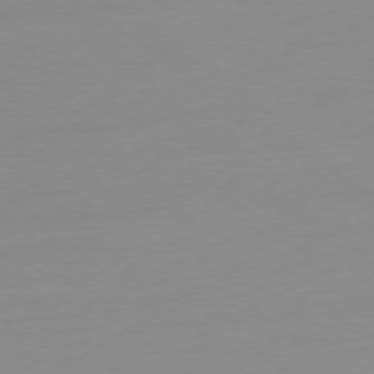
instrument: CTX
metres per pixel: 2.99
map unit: Ap
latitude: -78.1605
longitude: -66.9135
